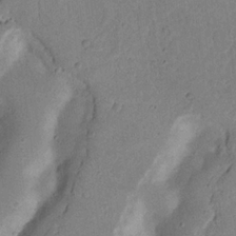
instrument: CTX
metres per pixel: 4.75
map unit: Nhu
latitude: 17.7828
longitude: -74.2712
